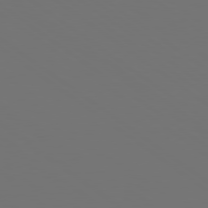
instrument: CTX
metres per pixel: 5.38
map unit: lApd
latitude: 78.7813
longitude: -175.8583
